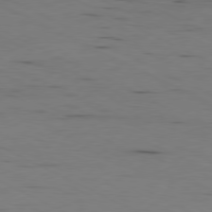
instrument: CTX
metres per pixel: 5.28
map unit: Ap
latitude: -80.6519
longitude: -94.0444
